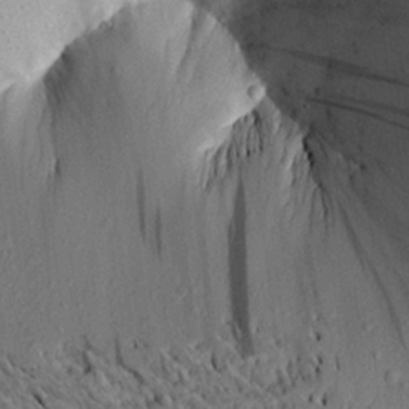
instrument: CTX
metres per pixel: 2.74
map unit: Aa
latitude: 20.2334
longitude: -147.8584
